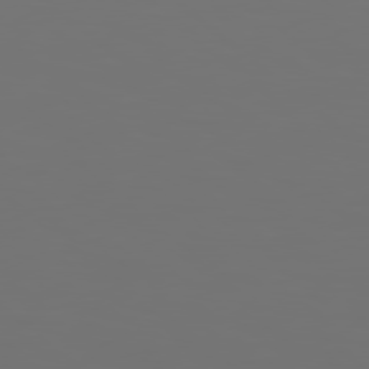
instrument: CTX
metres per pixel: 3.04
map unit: Hpe
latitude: 78.5924
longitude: 176.8030
